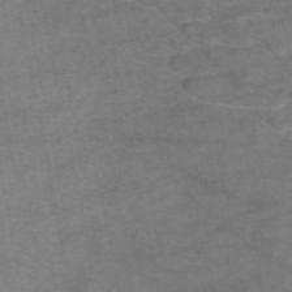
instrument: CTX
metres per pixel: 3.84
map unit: eAb
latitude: 48.6490
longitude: 103.4832
